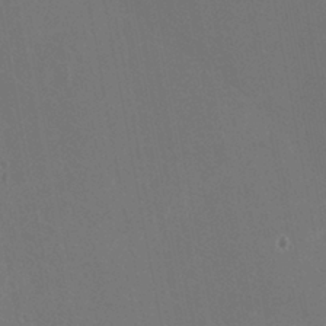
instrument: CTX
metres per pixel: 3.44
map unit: HNhu
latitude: -1.1998
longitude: -1.2915
